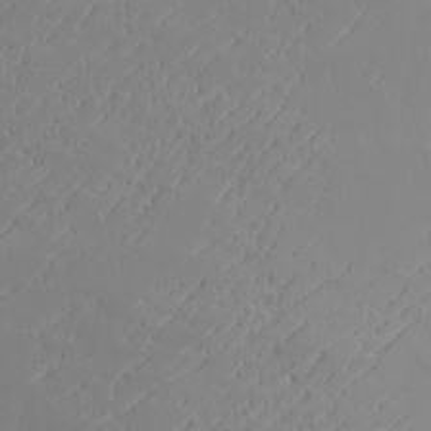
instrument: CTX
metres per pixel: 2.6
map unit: Aa
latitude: 23.5749
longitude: -126.9136
